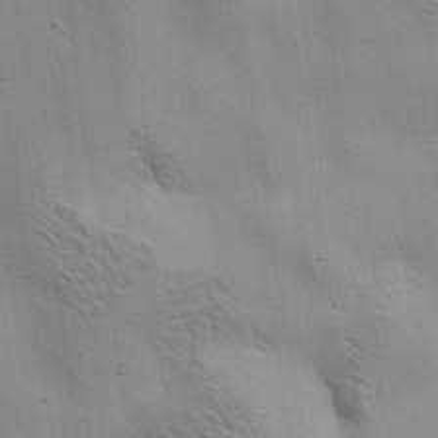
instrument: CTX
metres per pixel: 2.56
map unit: Aa
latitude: 22.3845
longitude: -142.0633
